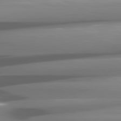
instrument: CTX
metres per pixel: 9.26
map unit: lApd
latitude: 81.2537
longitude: -145.2159
